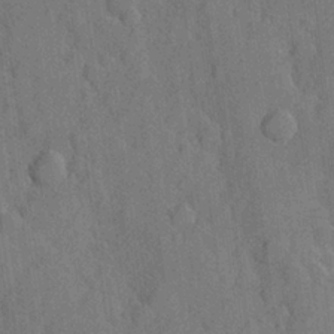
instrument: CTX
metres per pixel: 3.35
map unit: Hve
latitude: 24.3656
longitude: 149.1431
